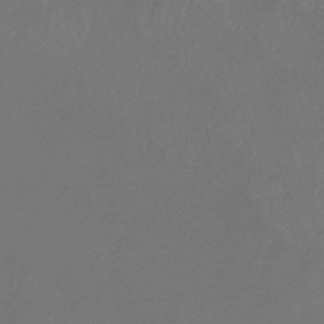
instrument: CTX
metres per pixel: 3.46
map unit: eHb
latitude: -39.1242
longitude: 76.8030
